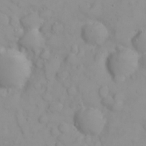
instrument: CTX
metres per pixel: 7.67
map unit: eHh
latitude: 22.9325
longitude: -61.4804
